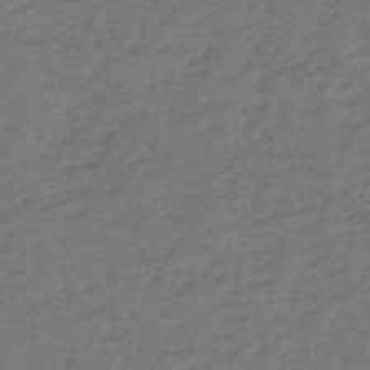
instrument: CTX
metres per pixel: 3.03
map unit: eHh
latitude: -51.9178
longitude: -24.8191
